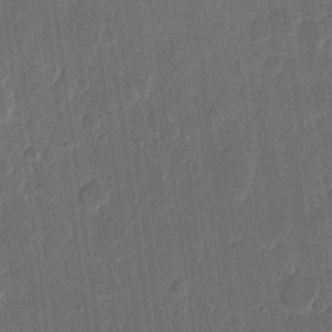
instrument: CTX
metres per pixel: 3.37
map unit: eHh
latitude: 9.8206
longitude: -68.5546
